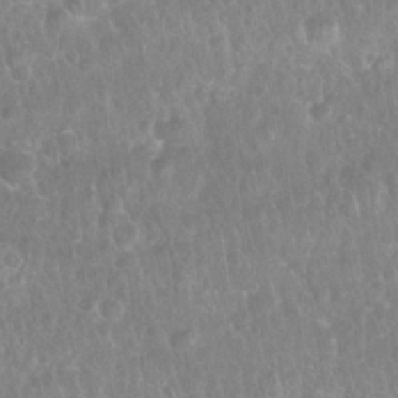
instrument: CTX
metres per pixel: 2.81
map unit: Nhu
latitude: 28.1011
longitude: -64.7246
